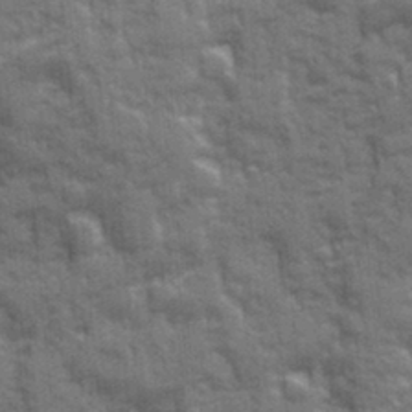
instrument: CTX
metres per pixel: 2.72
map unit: Ave
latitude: 20.1956
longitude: -133.6316
